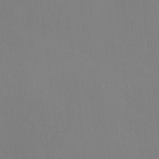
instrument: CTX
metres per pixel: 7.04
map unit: eHh
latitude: -3.3887
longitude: 19.5588
